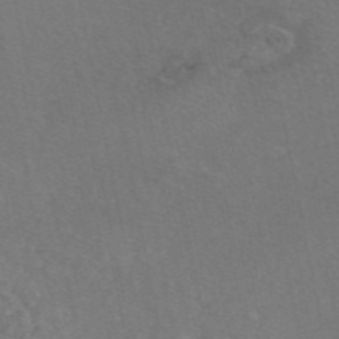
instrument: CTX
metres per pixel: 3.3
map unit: eAb
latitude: 47.3482
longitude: 115.9745
